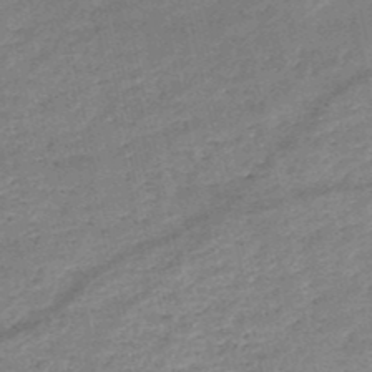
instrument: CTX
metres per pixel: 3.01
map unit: HNb
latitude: -50.5574
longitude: -41.1970
